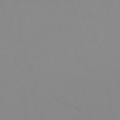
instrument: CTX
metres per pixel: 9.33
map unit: HNb
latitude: -56.0850
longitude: -41.3670
